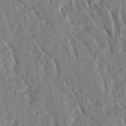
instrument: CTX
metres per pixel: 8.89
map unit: lAvf
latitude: 3.7449
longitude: -105.6127
